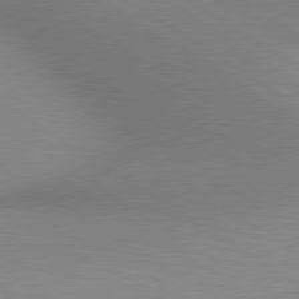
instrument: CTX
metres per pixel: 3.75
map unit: lApd
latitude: 80.4223
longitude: 131.7666
